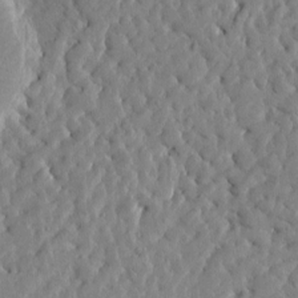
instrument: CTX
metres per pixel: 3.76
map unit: Htu
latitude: -4.7085
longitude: 173.6155
